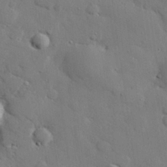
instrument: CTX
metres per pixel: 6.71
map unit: eHh
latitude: 27.5749
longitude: -81.5560
